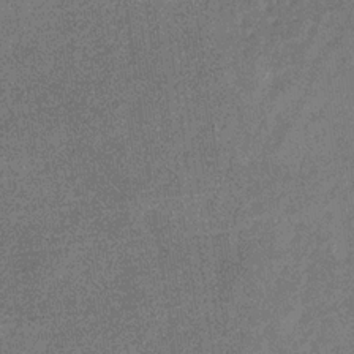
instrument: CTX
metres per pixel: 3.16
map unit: eHb
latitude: -31.9178
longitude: 74.5007
